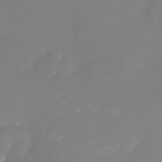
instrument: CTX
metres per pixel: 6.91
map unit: Nhu
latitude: -27.4832
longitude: -74.2145
